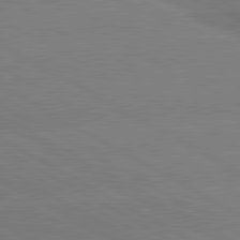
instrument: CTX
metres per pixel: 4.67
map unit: lApd
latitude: 80.9514
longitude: -152.5168
